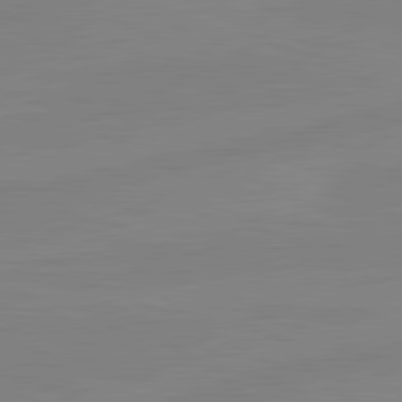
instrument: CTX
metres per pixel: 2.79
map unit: lApd
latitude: 81.2348
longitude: -177.7260
